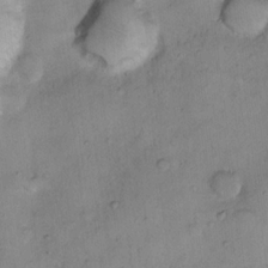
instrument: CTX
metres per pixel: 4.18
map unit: Ht
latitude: 14.6302
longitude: -41.0647
